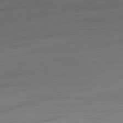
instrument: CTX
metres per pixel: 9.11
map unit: Ap
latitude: -81.1053
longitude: -77.2159
